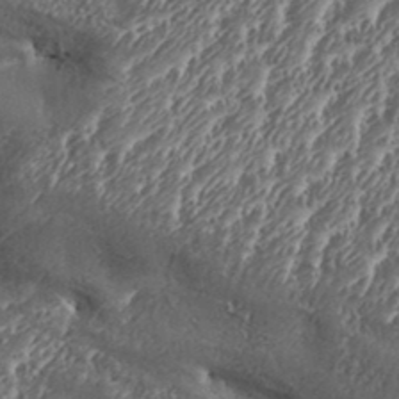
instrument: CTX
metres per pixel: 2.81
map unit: Aa
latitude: 33.3671
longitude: -134.8191
